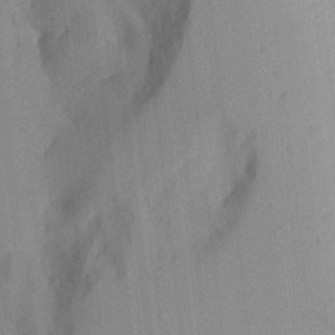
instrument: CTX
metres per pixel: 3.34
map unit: Aa
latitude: 24.6490
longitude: -135.9528
